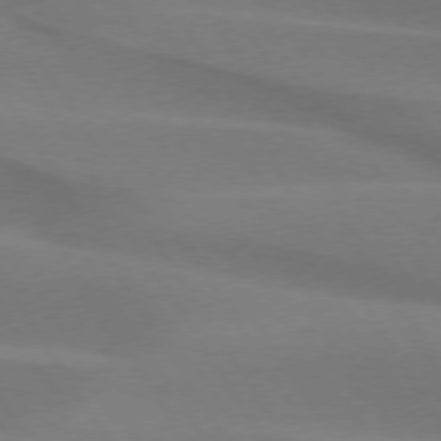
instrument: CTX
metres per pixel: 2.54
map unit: lApd
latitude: 74.8569
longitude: -66.1011
